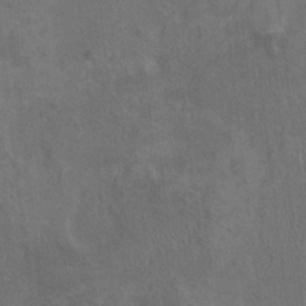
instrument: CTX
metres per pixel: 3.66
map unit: HNhu
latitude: 4.1011
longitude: 4.6896
